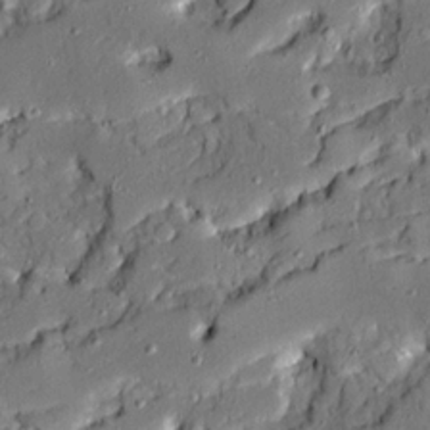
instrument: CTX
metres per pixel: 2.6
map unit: Ave
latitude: 19.5749
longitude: -128.2900
